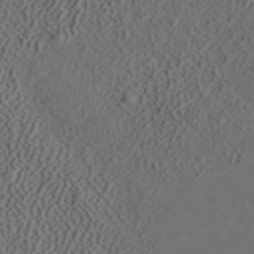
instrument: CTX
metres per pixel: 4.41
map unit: ANa
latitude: 42.5357
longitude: 34.2362
